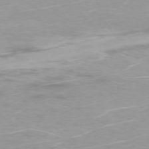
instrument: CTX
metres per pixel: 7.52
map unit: Ap
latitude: -74.9920
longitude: -76.4601
